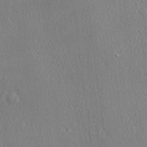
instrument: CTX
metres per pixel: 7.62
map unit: Ave
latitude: 22.1956
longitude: -136.3845
